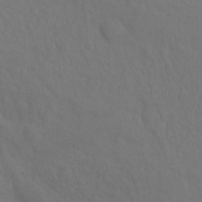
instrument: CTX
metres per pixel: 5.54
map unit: Ht
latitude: -9.8611
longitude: -38.2711
